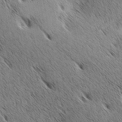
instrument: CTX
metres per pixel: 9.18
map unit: lAa
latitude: 10.1767
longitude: -108.1388
